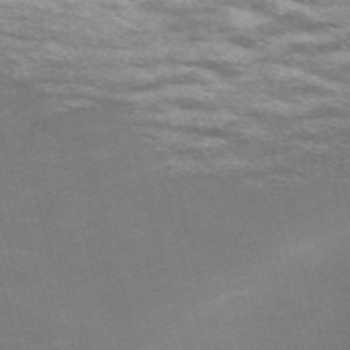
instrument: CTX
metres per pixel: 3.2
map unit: Nve
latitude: -59.3509
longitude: 57.4076
